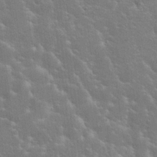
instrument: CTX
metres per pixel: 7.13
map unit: Hto
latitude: 20.7247
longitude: -39.8394
